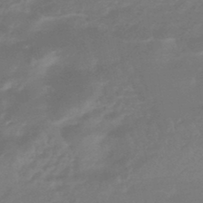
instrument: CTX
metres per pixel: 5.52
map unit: HNhu
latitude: -46.0472
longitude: 90.2740
